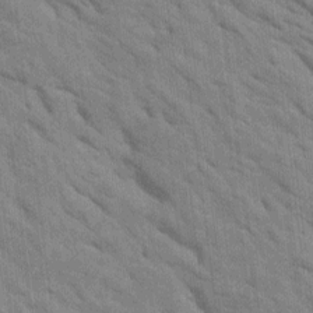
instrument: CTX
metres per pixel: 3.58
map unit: Htu
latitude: 1.5749
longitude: 143.1998
